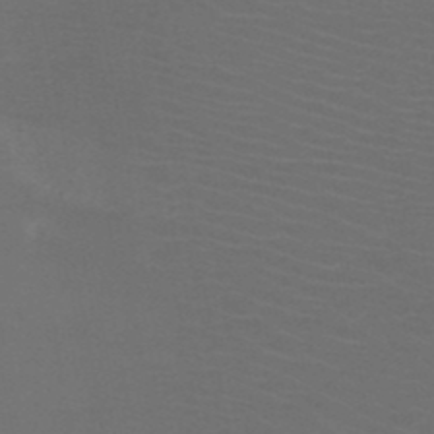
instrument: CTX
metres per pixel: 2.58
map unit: HNb
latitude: -49.6533
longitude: -46.2334
